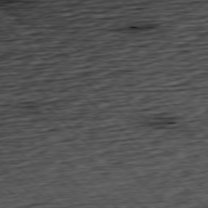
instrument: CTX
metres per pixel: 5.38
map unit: Hpe
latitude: -77.7100
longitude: 13.9367
